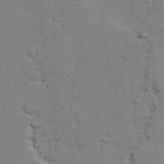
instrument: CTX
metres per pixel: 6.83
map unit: lAvf
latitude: 25.2348
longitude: -109.5938
